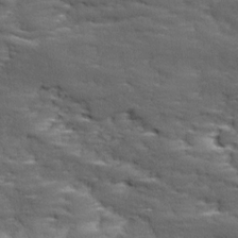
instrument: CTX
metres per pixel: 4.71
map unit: Ave
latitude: 17.6127
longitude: -136.0822
